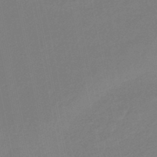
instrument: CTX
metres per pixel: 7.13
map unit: eHb
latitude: -45.2376
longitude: 87.6155
